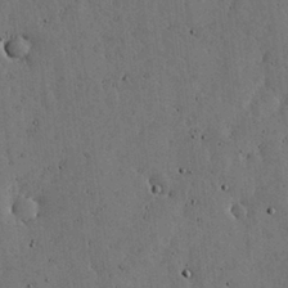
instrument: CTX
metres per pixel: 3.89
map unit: lHvf
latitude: 19.1025
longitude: -113.9717
